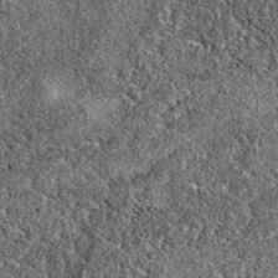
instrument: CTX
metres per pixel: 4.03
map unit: eAb
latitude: 38.6868
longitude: 106.2550
